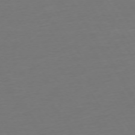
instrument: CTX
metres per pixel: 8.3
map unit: Ap
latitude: -74.9920
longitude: -68.3278
